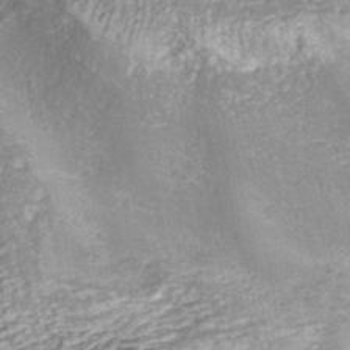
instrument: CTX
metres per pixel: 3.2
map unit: ANa
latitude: -42.6329
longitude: 108.1606
